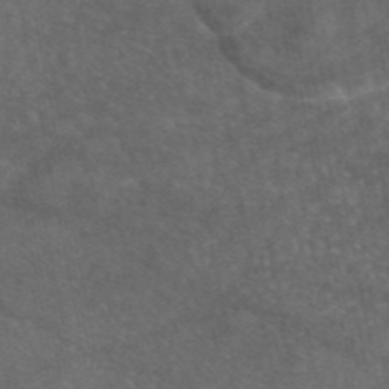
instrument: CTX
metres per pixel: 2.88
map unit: eAb
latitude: 46.6113
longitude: 114.8030
